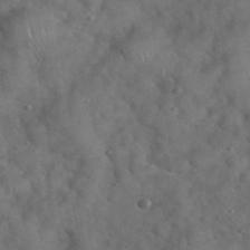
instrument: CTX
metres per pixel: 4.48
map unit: eHh
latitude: 39.6505
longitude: -57.2536
